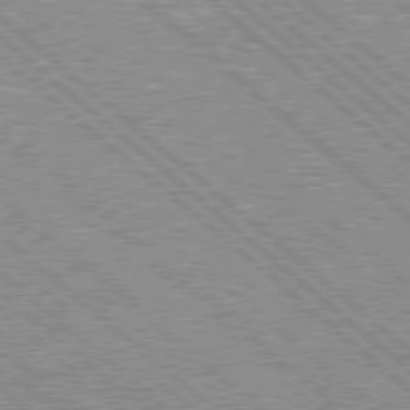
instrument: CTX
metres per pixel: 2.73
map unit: Hpe
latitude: 78.0822
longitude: -159.8394
